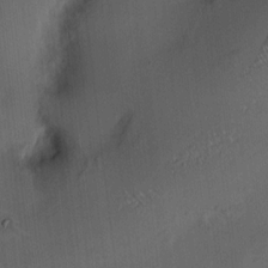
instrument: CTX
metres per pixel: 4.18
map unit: HNhu
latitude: 10.5546
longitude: 9.9745
